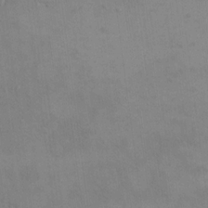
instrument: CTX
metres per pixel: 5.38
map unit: eHh
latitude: 16.5357
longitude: -67.1214
